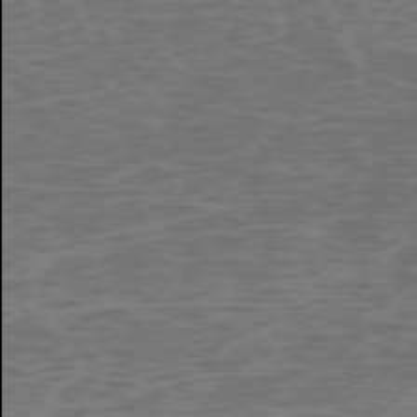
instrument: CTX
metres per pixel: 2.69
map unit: Hpe
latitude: -73.1809
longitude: 6.0094
